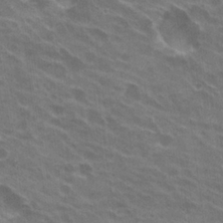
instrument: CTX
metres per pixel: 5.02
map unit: Hto
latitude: 22.1389
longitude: -38.5924
